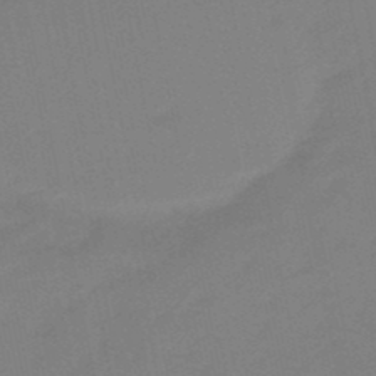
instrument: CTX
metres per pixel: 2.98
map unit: lHb
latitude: -48.6141
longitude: 79.8800
